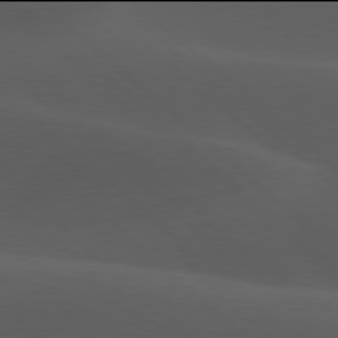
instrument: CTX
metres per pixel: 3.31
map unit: lApd
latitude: 77.9906
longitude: -54.2333
